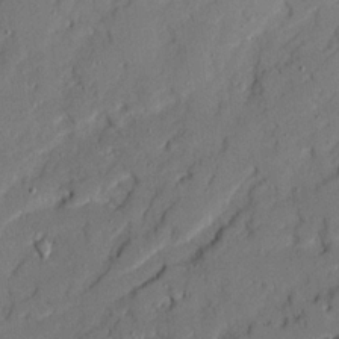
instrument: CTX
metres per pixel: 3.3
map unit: Ave
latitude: 20.2901
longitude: -129.2348
